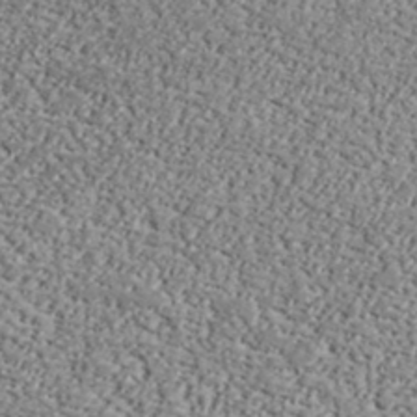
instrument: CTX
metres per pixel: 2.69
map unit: lHvf
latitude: 37.8206
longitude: -91.6505
